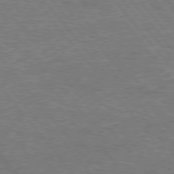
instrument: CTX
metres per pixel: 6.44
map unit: Hpe
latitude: 75.9339
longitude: -156.8757
